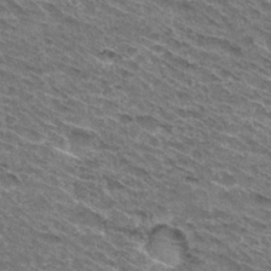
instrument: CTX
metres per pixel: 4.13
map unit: Hto
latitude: 31.4049
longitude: -46.7247
